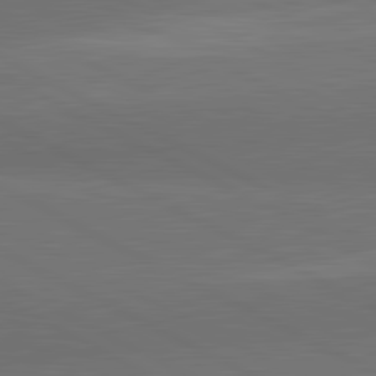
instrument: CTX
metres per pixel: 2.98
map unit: lApd
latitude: 81.8583
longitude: 159.5399
